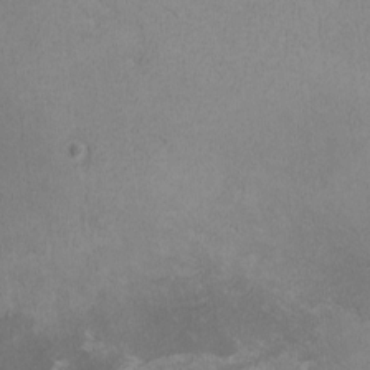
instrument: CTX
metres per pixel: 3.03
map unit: lHvf
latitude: -12.9920
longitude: -101.0081
